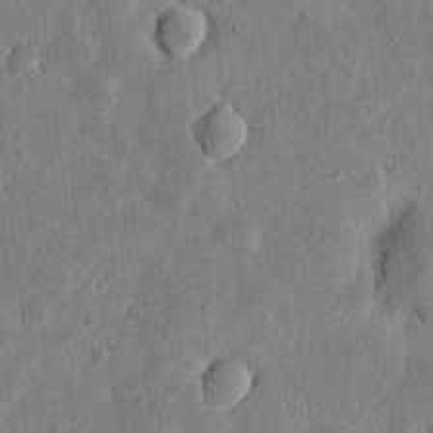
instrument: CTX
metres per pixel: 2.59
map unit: eHh
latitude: 5.1592
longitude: -71.9717
